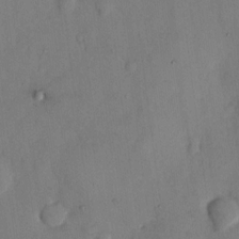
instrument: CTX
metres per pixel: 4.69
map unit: eHh
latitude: 12.8758
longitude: -62.1578
